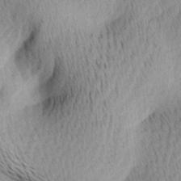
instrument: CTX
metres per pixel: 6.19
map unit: Ave
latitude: 11.2348
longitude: -107.4049
